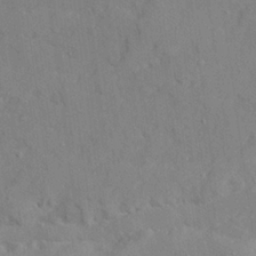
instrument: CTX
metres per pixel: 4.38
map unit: Ave
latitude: 22.2145
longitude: -130.6302
